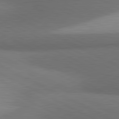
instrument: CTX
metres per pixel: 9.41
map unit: lApd
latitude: 81.1970
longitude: 139.9556
